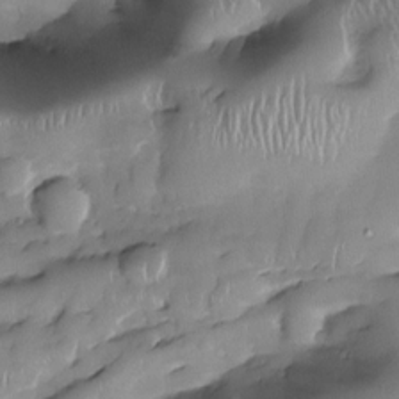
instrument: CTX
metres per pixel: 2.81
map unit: eHh
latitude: -22.9920
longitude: 15.8612
